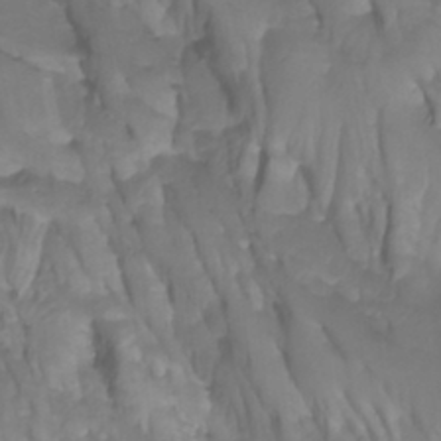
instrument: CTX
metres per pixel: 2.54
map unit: Htu
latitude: -4.7274
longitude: -76.6868
